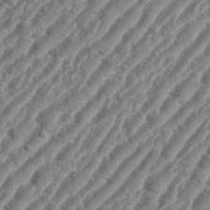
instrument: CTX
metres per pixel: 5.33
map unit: eHh
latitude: 36.1956
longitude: -134.8569
